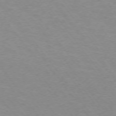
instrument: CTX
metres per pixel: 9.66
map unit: Ap
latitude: -74.8030
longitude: -78.9892
